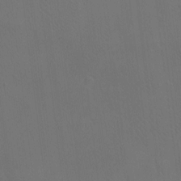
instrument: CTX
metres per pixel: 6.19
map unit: eHh
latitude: -7.8989
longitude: -69.1403
